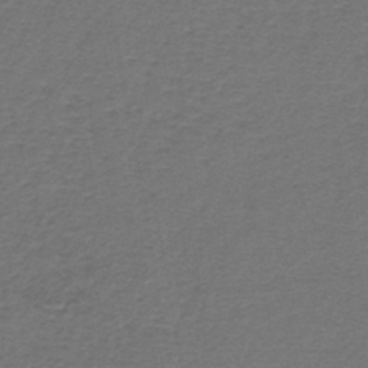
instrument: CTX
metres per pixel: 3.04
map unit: lHb
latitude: -42.6707
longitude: 62.2172
